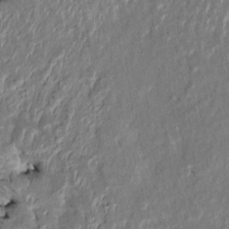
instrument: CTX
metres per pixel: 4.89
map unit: HNhu
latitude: 7.1214
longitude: -3.6316
